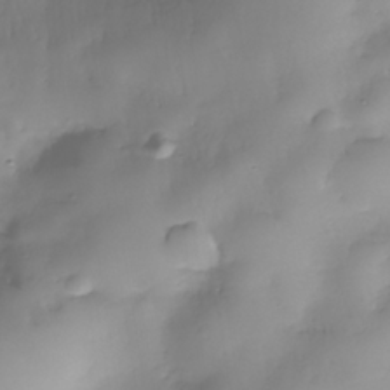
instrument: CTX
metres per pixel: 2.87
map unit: Nhe
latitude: -37.6721
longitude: -147.4616
